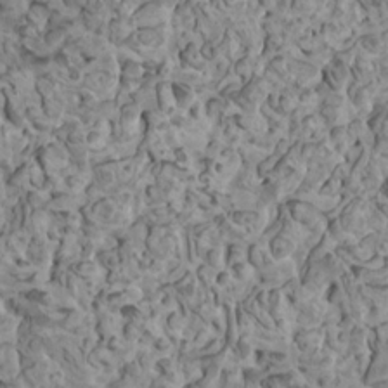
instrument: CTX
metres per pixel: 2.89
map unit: HNhu
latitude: 5.9906
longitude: -1.0647
